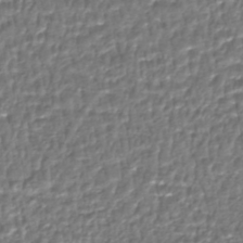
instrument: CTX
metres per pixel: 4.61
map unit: HNhu
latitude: -46.5573
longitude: 103.6911
